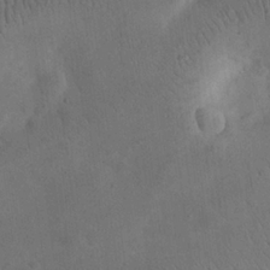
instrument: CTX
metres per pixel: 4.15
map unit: eHh
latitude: 24.3467
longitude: -67.0836
